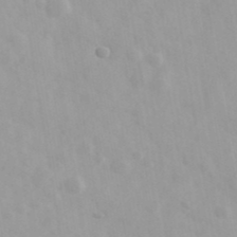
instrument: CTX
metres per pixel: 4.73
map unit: Ave
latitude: 39.9717
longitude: -106.5735
